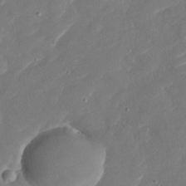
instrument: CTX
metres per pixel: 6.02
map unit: Nhu
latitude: -30.0094
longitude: -72.5357
